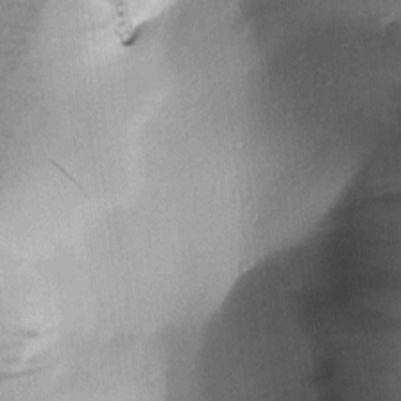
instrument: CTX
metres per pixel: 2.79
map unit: Htu
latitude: -0.1417
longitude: 171.7100
